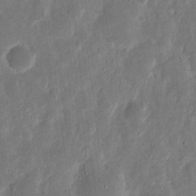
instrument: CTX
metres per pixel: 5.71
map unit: eHh
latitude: 11.3293
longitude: -73.3293
